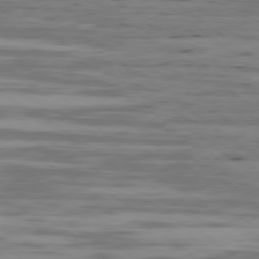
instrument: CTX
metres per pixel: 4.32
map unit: Ap
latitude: -79.3131
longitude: -102.5546
